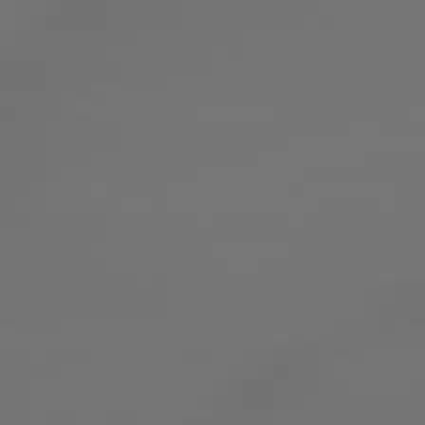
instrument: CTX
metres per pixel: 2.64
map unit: lApd
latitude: 79.9528
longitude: -138.1011
